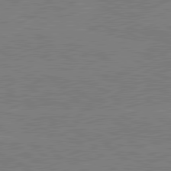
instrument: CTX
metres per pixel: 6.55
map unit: lApd
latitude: 80.8191
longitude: -126.6302
